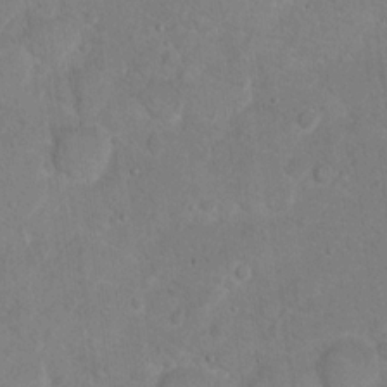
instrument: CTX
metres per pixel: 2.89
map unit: Hto
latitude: 16.7435
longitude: -37.6694
